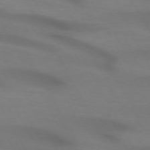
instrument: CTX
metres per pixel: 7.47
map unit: lApd
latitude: 72.4601
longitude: -49.3671
